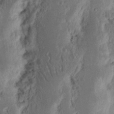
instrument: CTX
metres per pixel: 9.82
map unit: Nhu
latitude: 16.3467
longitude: -74.2900
